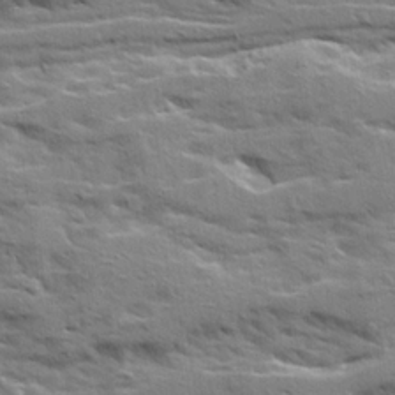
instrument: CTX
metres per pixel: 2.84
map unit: Ave
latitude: 20.7435
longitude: -130.1389
